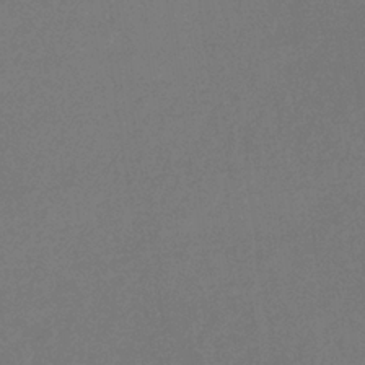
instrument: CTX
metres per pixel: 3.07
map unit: eHb
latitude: -34.3873
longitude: 75.0298
